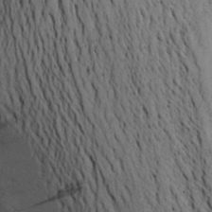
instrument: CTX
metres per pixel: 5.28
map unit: Aa
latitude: 25.5560
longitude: -148.9136
